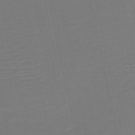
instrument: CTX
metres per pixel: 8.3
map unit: HNb
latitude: -52.0661
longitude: -48.1389
